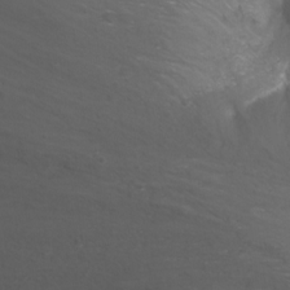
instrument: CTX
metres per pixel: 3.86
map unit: Nhu
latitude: -11.8989
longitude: -63.0081
